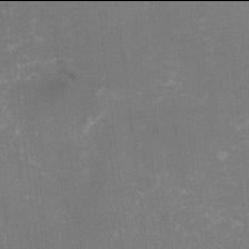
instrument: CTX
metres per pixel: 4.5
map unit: HNhu
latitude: -2.0094
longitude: -3.8961
